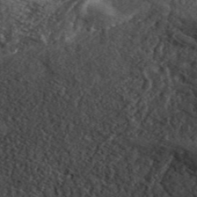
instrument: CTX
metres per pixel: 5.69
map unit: ANa
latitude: 45.0081
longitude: 38.6518
